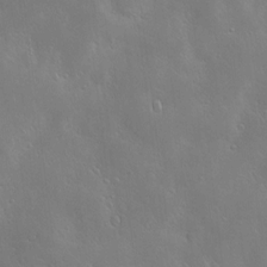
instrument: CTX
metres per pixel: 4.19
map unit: Hve
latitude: -10.1984
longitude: 173.9178
